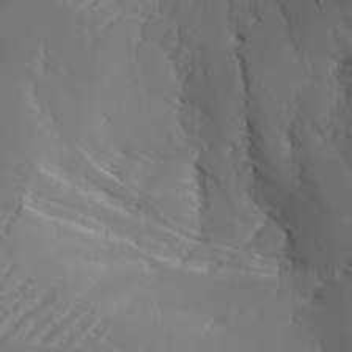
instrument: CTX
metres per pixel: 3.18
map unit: Aa
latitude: 24.1388
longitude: -126.9703
